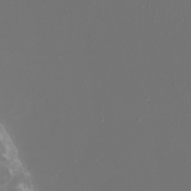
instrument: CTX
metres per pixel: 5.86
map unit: Htu
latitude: -6.2739
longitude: -73.6694
